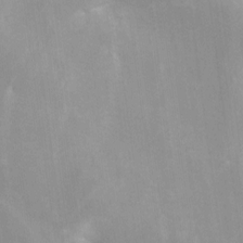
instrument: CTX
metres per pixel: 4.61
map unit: Nve
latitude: -25.3510
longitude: -108.6112
